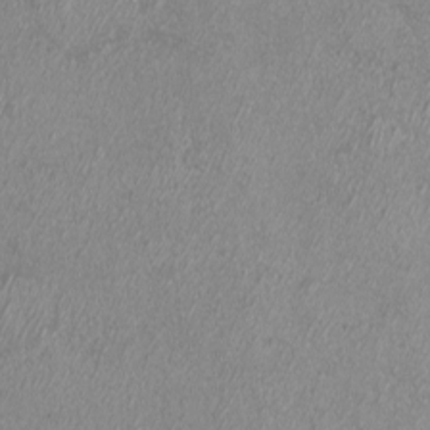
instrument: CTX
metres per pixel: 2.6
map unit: eHh
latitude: -7.2943
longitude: -76.6301
